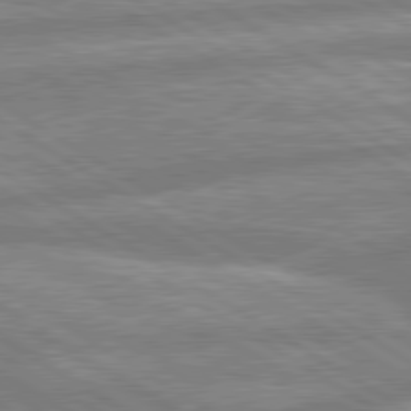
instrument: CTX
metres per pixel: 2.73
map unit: lApd
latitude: 80.1389
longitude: -167.2726
